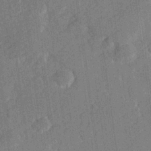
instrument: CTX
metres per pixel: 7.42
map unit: Hve
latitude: 26.4034
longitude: 144.4440
